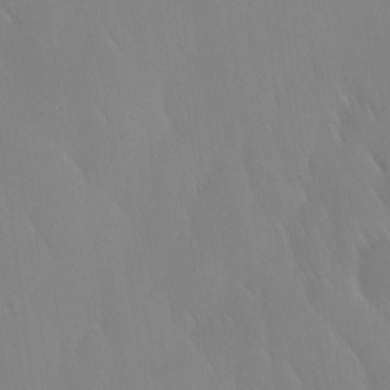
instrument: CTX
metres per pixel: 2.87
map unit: Ave
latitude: 12.5168
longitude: -105.7639
